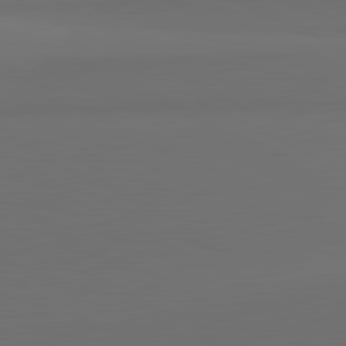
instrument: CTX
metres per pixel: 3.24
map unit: lApd
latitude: 81.8016
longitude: 152.2172
